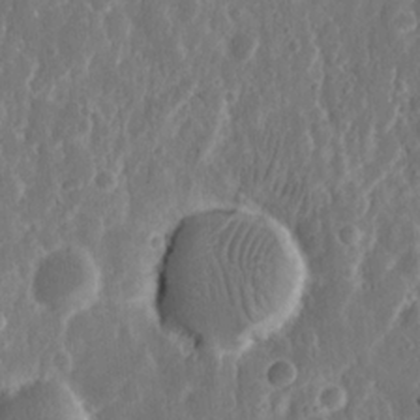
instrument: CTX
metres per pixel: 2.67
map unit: eHh
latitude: 11.5749
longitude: -71.3104
